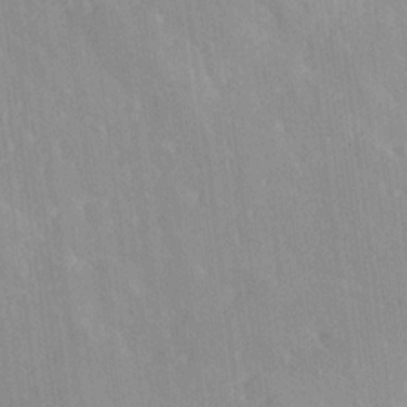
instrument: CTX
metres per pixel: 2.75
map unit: Ave
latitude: 19.6127
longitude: -136.4790
